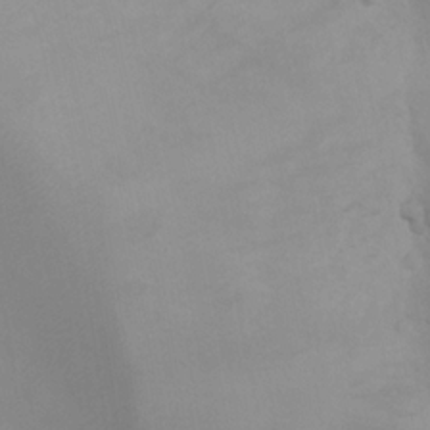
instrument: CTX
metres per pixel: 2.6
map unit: Nhu
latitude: 8.8002
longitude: -24.4978
